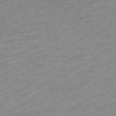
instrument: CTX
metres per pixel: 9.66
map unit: Ap
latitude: -73.0864
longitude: -69.2915
